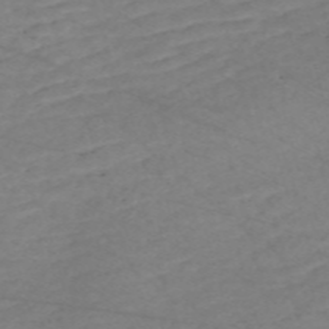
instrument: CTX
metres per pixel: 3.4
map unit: Nve
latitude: -58.6518
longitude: 61.2943
